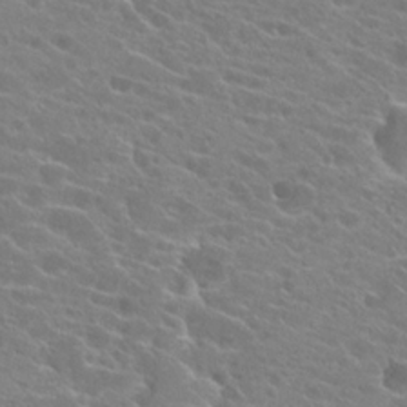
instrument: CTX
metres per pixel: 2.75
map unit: Hto
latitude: 22.0444
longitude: -39.1214
